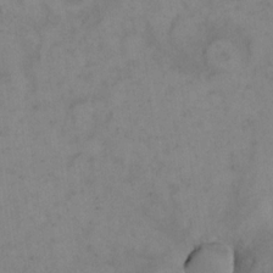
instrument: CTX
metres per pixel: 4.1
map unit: eHh
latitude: 18.2711
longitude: -65.0080
